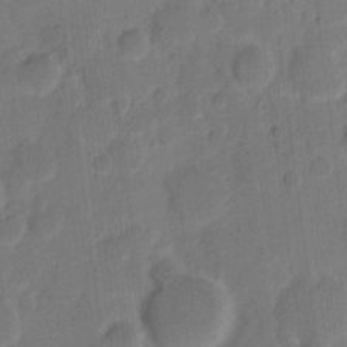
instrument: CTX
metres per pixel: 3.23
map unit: eHh
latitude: 9.0648
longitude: -65.6883
